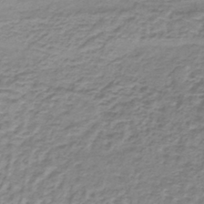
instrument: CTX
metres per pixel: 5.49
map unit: lHb
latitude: -41.2943
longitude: 59.8989
